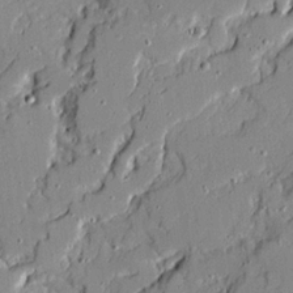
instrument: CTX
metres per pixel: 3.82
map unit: Ave
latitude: 18.9324
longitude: -128.1767
